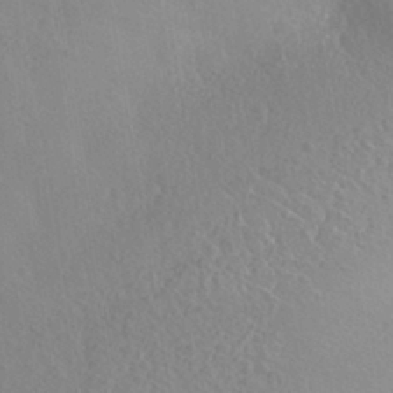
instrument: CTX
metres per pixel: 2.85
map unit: HNhu
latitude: -40.3684
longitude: 97.3888
